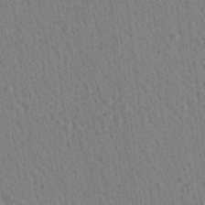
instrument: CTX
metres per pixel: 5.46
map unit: Aa
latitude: 21.8584
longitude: -139.1781
